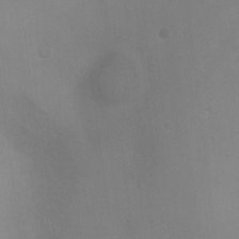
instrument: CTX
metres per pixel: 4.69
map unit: Ht
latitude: -8.9731
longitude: -28.2900
